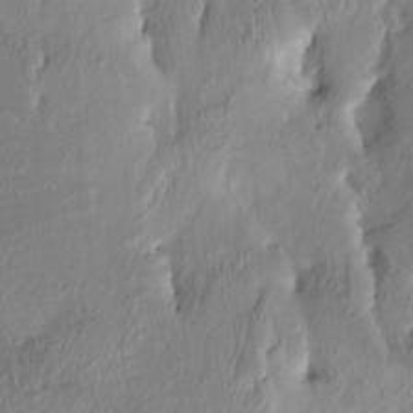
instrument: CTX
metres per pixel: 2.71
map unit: HNhu
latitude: 3.5371
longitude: -5.4993
